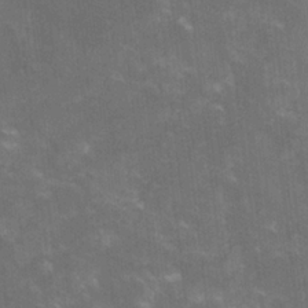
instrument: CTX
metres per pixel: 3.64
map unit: lHvf
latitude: -13.8989
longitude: -101.5560
